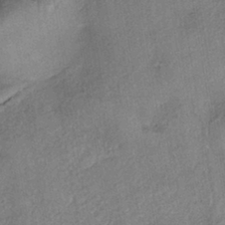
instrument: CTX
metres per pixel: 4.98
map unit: eHh
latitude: -41.7477
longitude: 119.9367
